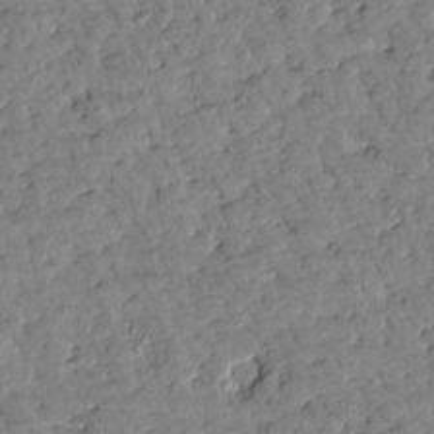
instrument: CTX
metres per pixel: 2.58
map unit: Htu
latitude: 1.3859
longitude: 179.8800
